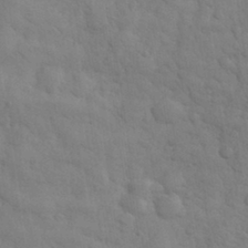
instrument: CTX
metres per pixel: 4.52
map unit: eHh
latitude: 32.5546
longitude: -68.6302
